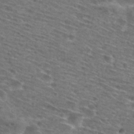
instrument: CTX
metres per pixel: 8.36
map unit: Nhu
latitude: 28.4601
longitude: -48.2522
